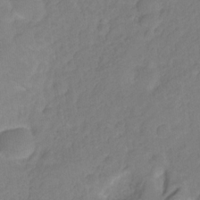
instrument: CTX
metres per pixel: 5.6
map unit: HNhu
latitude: -28.0094
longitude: 75.2754
